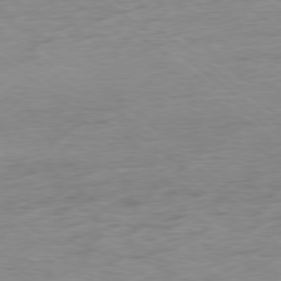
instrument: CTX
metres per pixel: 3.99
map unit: Hpe
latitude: -78.9919
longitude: -22.7057
